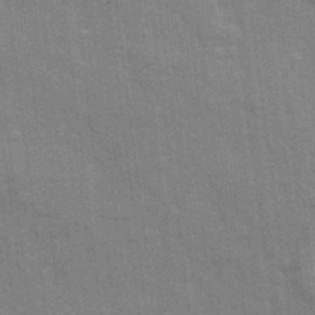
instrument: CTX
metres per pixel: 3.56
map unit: Ave
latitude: 21.9150
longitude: -133.4238
